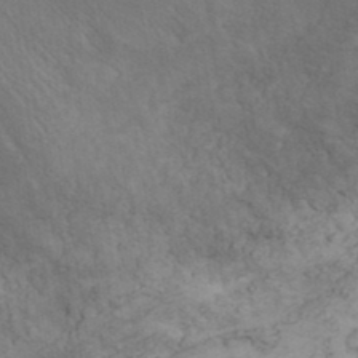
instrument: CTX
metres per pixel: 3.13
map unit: ANa
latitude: 35.5938
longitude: 13.3132
